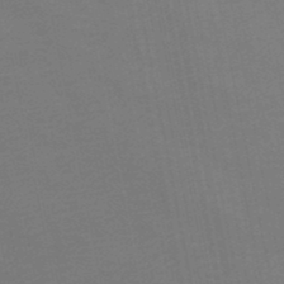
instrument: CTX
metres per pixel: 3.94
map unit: HNb
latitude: -48.2740
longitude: 58.5951
